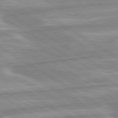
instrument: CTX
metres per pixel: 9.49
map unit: lApd
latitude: 80.1956
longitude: -172.2900
